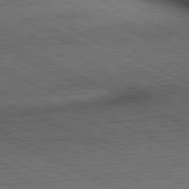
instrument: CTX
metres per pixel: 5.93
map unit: Hpe
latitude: -81.5021
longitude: 10.3495
